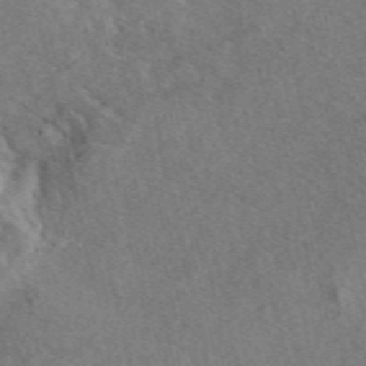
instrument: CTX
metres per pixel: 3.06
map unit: eAb
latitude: 48.4979
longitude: 112.2551
